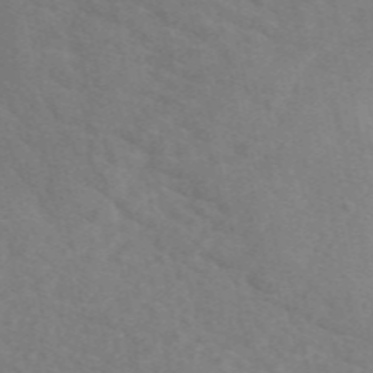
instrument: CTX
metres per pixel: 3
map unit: eAb
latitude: 49.5749
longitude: 118.2928
